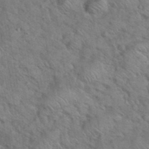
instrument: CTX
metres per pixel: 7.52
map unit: eHh
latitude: 37.5749
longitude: -65.5371
